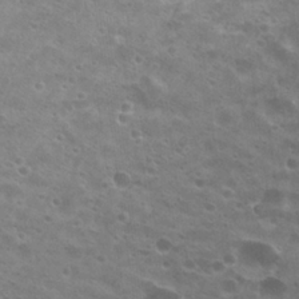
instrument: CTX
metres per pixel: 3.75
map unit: Hto
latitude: 22.8758
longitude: -36.9703
